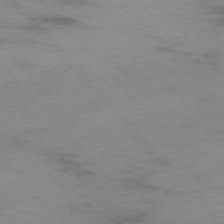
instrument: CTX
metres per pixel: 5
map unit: Ap
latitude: -75.8612
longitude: -87.7638
